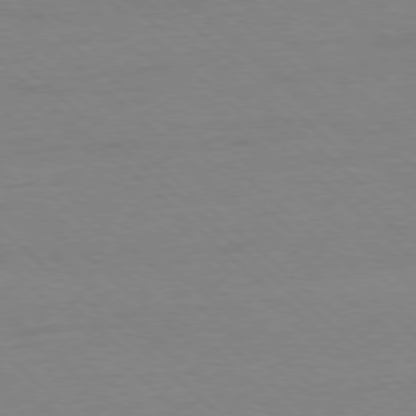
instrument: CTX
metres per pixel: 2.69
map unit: Ap
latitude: -77.8800
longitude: -84.6869
